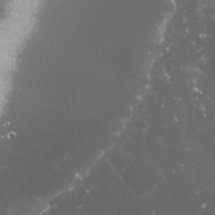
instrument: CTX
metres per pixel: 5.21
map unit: Nhu
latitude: 27.0081
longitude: -60.5357
